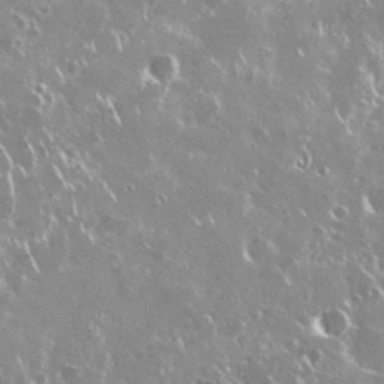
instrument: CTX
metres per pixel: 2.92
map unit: Nhu
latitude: 29.0269
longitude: -60.9324
